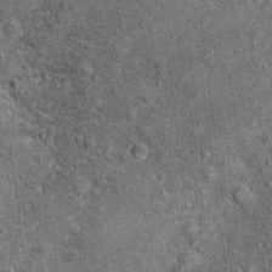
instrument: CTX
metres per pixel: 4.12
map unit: Ht
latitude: 10.9703
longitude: -38.4412
